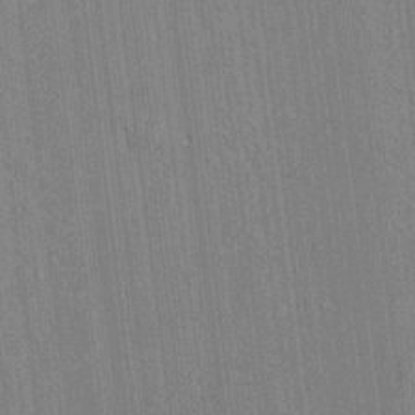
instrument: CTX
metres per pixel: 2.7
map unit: lAvf
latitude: 7.5560
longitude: 165.7667
